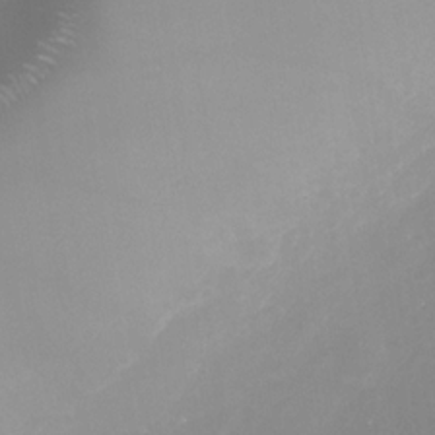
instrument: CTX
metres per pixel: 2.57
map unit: Nhe
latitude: -33.6911
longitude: -87.9717
